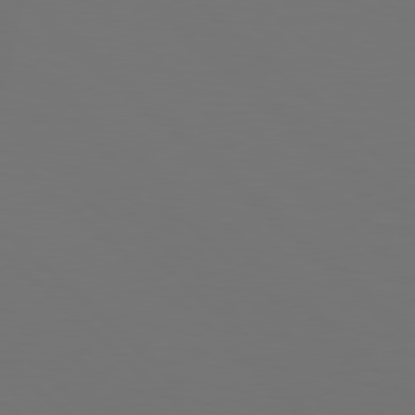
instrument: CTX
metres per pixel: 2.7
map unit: Hpe
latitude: 78.3090
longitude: -175.3671
